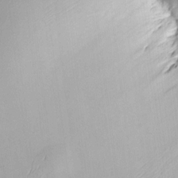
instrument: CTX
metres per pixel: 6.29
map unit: eHh
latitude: -0.8786
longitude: 15.5022
